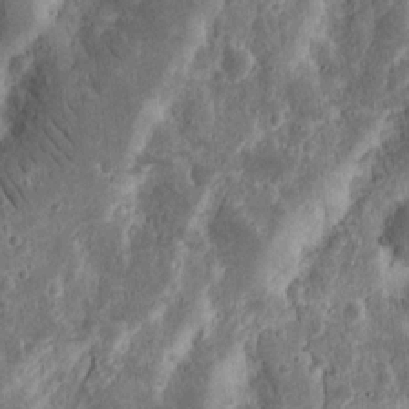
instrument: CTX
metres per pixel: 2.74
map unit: Nhu
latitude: 13.2348
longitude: -74.0255
